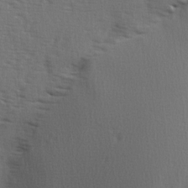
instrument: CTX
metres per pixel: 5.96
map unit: Ave
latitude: 2.5168
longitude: -110.8758
